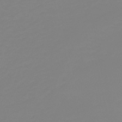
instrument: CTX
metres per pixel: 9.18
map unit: HNb
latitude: -54.1417
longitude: -50.5356
